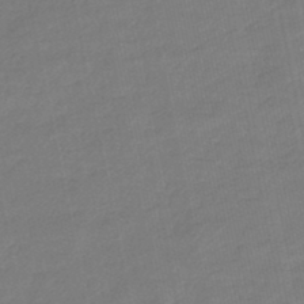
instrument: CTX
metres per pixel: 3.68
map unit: eHb
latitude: -45.4643
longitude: 87.7667
